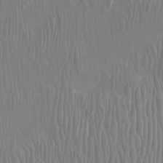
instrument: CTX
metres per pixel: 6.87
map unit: Htu
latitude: -8.2928
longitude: -76.0255
